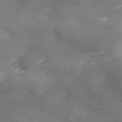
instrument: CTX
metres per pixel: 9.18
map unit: Ave
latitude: 10.5546
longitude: -106.1956
